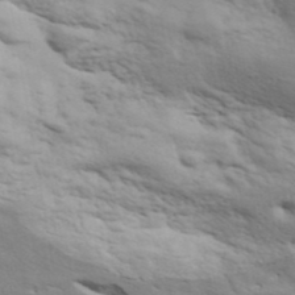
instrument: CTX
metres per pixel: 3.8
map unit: ANa
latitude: 41.4615
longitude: 49.6911
